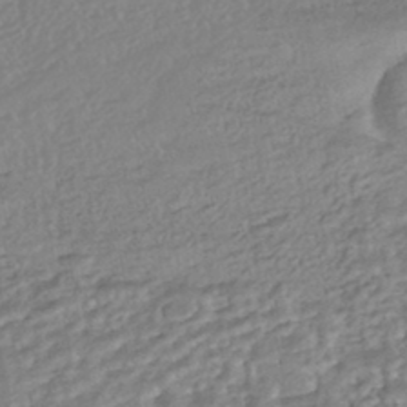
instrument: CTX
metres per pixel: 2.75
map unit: HNhu
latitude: -44.3495
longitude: 103.8800
